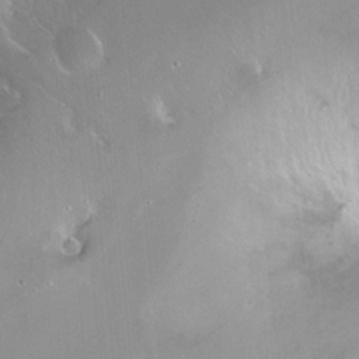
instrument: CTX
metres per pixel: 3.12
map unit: Ht
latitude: -14.3307
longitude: -41.2159
